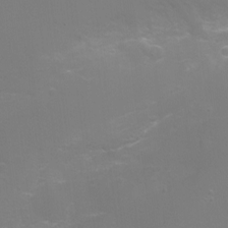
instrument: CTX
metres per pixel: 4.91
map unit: Ht
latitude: -6.0472
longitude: -28.8758
